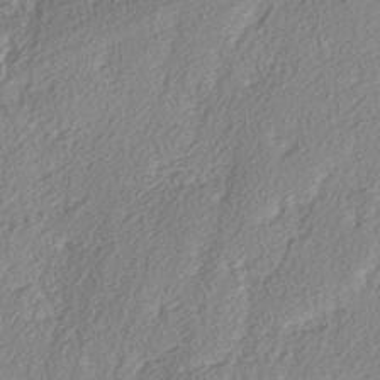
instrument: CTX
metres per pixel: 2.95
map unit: lAvf
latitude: -3.4643
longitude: -108.4601
